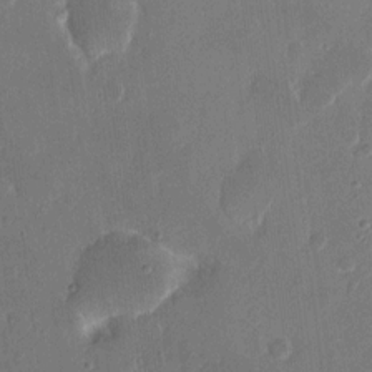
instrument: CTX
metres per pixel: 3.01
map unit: eHh
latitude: 9.8583
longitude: -68.9325
